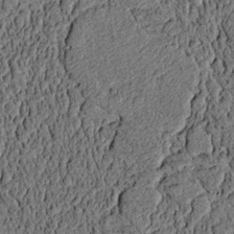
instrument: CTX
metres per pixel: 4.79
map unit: lAvf
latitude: 4.1956
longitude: 158.0283
